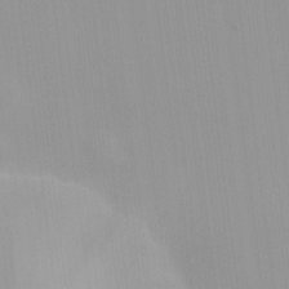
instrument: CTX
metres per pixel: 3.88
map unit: HNhu
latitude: 5.9717
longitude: 8.4440
